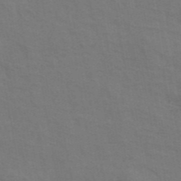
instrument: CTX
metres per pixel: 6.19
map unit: ANa
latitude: 44.1200
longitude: 29.4454
